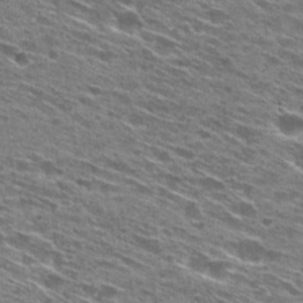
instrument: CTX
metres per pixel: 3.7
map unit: Hto
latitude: 28.6112
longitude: -45.8961
